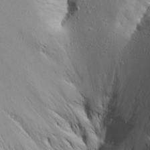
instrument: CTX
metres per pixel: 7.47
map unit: Aa
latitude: 14.5357
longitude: -140.7435
